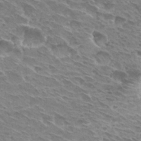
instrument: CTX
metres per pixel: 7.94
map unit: Hto
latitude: 30.0633
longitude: -42.4790
